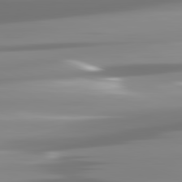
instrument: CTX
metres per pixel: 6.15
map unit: lApd
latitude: 81.8394
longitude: -138.7057
